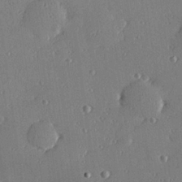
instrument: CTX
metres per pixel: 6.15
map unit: Hve
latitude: 25.9717
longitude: -93.1403
